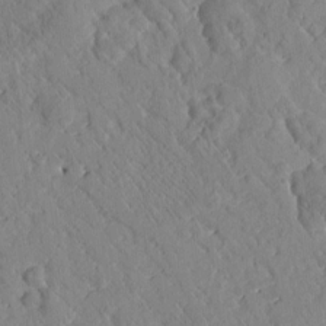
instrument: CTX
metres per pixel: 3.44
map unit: Htu
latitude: 0.1766
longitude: 176.2928
